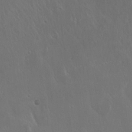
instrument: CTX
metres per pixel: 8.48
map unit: Hto
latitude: 19.4615
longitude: -56.8380
